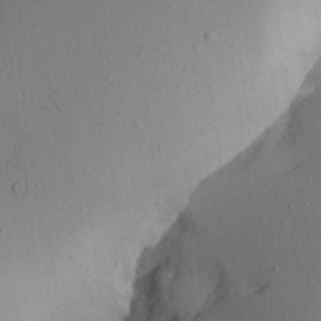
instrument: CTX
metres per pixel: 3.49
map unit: Aa
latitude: 24.0444
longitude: -128.4223
